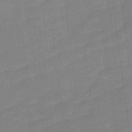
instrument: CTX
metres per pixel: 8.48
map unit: Ave
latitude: 17.5938
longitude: -137.0459
